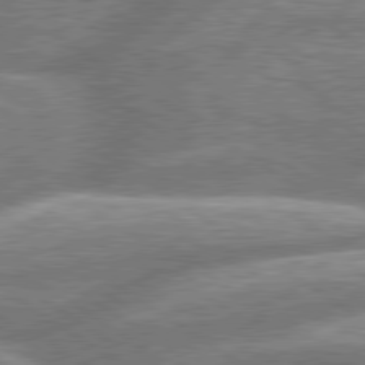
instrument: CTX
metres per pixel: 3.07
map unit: lApd
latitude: 79.6505
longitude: -159.7639
